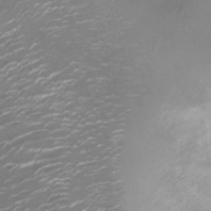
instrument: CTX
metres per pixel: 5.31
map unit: Ht
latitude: -10.5763
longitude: -20.0255
